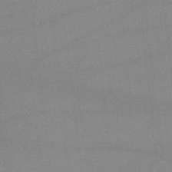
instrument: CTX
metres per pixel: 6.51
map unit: lHvf
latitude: -12.7274
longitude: -102.6301
